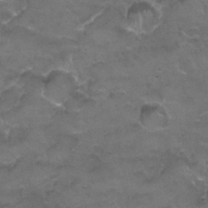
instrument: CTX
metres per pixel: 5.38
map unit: Nhu
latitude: 26.2712
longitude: -53.6694
